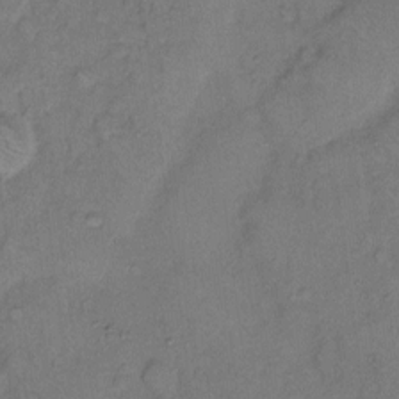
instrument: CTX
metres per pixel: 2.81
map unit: Hto
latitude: 8.8380
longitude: -61.9528
